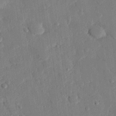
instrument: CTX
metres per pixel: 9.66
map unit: eHh
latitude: 26.6869
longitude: -81.2915
